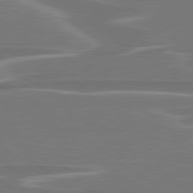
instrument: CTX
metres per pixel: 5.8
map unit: lApd
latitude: 79.1214
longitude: -94.0822
